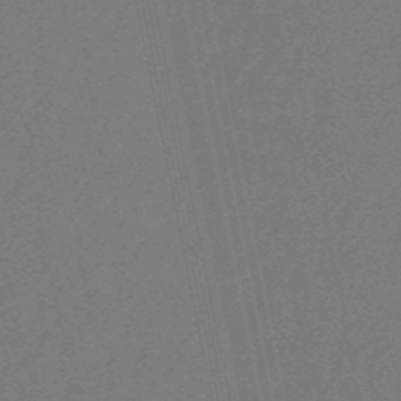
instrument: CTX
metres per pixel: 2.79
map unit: eHb
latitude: -50.8408
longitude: 78.0283
